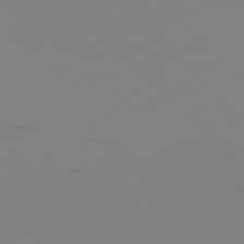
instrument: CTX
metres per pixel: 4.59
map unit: Ap
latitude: -77.6155
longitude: -63.9339
